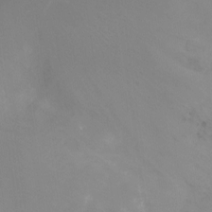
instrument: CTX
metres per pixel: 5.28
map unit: Ht
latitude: -16.9164
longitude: -42.8380
